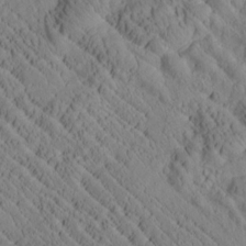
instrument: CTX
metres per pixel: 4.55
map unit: Htu
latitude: 1.1403
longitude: 176.2928
